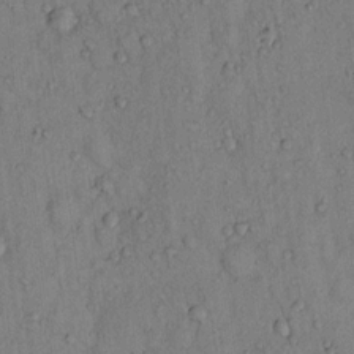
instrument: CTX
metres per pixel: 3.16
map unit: Hto
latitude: 13.1025
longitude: -58.4412
